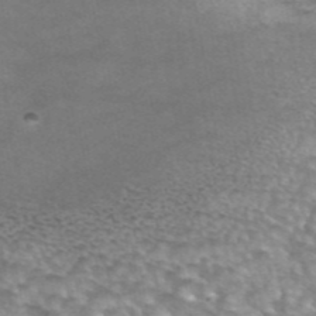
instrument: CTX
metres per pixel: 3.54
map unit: eAb
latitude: 44.1389
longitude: 103.5777
